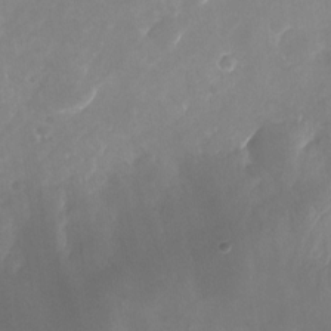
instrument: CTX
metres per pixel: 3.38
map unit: Nhu
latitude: -25.0108
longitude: -70.9702
